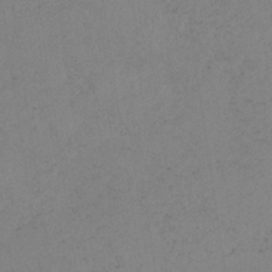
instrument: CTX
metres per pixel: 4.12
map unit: HNb
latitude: -32.9164
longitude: 63.7099
